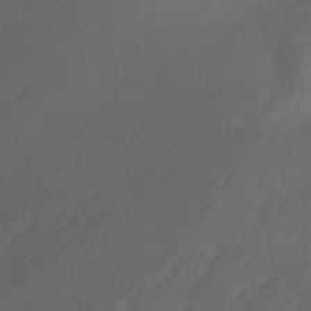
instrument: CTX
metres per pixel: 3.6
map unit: Nhu
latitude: -13.2565
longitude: -72.3090
